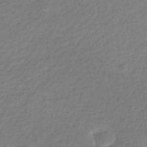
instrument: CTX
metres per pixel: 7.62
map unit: eHb
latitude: -38.2929
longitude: 76.7652
